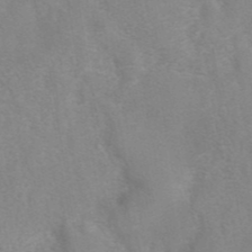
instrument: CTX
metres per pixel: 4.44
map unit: eAb
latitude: 41.4615
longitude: 106.2929
